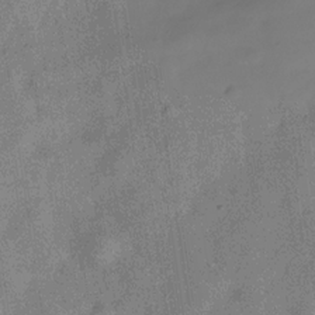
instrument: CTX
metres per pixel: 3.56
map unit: Hve
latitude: -30.9164
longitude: 92.1039
